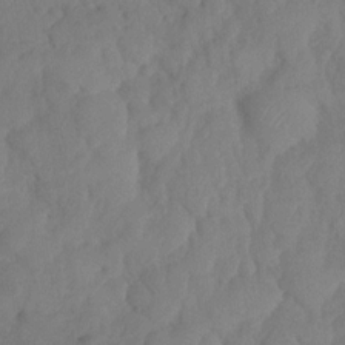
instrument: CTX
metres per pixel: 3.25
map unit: HNhu
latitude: -24.1984
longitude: 49.6344
